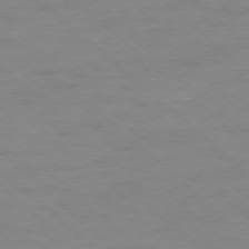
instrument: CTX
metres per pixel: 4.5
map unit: Ap
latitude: -77.7856
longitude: -98.5356
